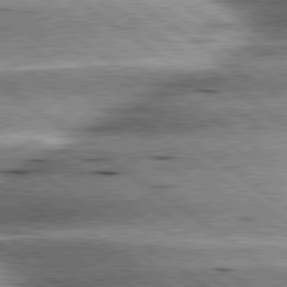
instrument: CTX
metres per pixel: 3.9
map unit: lApd
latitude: 80.0255
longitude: -140.4790
